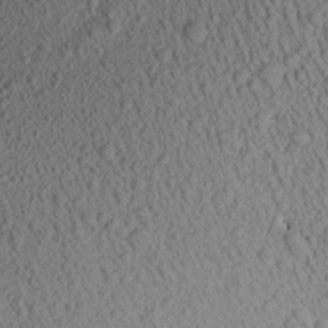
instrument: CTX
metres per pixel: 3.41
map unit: Aa
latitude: 18.1766
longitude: -146.9892
